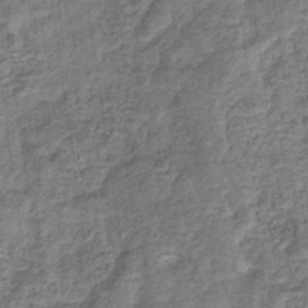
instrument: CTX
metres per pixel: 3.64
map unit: eHb
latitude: -34.1984
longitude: 76.0472
